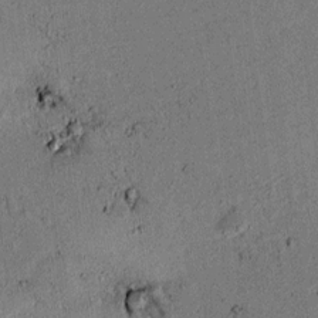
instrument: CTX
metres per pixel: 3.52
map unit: lAvf
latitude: 4.3467
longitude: 168.3117
